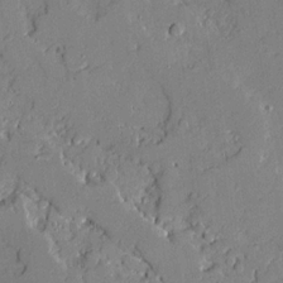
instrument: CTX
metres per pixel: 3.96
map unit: Ave
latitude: 18.5923
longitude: -128.0633
